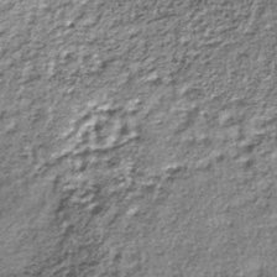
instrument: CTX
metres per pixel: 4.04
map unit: lHb
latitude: -36.9730
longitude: 65.1998
